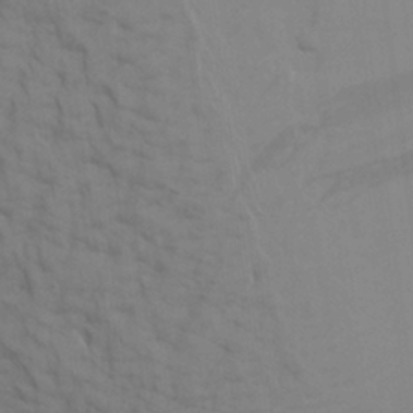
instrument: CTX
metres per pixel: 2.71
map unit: Aa
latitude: 27.1781
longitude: -131.6127
